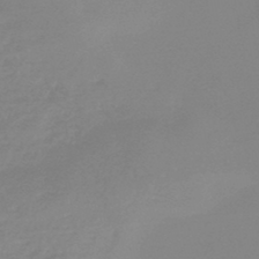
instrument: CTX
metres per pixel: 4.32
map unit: HNb
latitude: -45.2754
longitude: -45.4048
